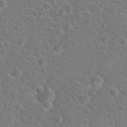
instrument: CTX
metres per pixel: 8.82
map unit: Hto
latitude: 17.8961
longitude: -42.2145
